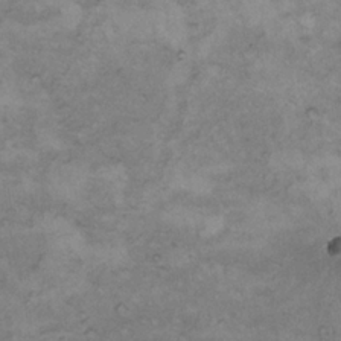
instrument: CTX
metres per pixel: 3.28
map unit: Hto
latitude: 8.5924
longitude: -60.0633
